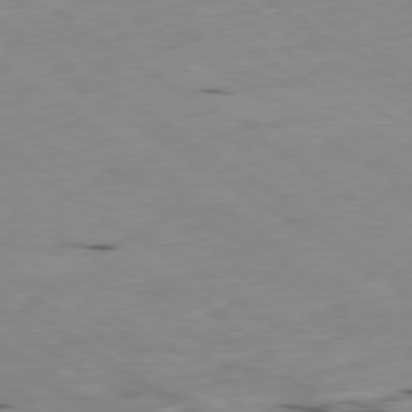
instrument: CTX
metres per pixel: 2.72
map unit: Ap
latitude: -79.8611
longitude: -101.4427
